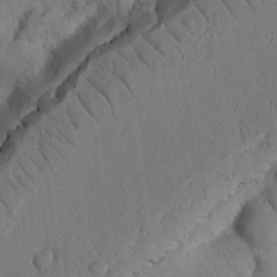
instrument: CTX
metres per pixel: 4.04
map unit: Nhu
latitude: 21.5371
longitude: -75.7639
